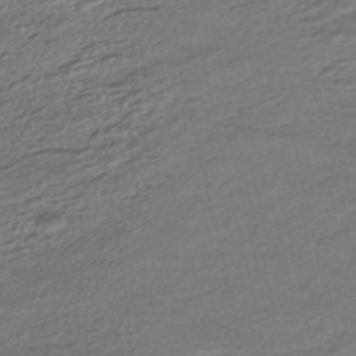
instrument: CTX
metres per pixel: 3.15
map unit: HNhu
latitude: -45.5588
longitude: 104.6518
